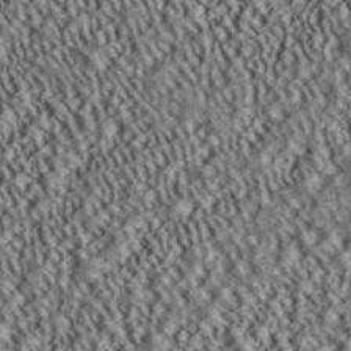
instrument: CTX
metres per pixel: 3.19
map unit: ANa
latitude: 39.7261
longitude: 30.2361
